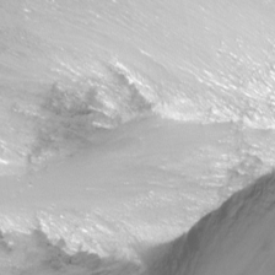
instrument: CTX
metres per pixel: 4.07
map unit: Nhu
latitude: -12.8408
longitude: -60.1200
